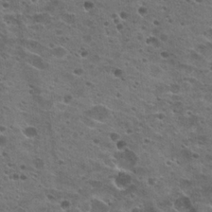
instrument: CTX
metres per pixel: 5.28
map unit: Hto
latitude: 22.4601
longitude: -42.5546
